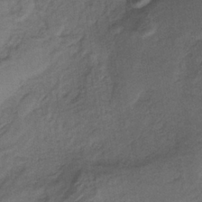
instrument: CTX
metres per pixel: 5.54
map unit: lHb
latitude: -35.7855
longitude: 62.6896
